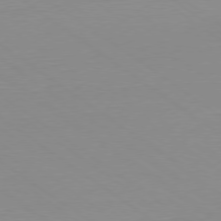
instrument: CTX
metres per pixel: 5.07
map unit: Ap
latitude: -79.2942
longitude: -55.5749
